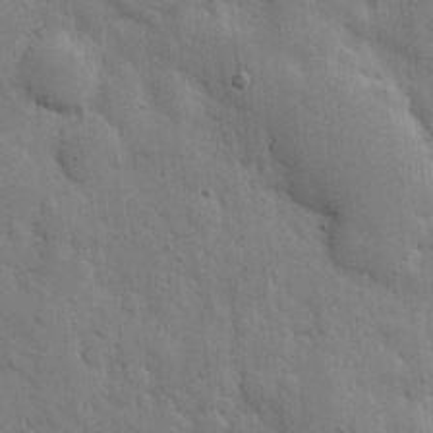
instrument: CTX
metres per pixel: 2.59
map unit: eHh
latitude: 5.7261
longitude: -71.0080
